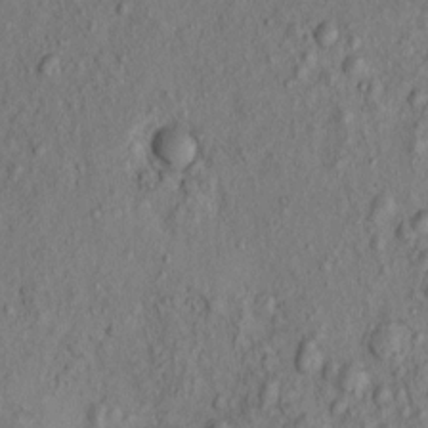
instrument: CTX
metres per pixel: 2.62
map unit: eHh
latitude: -1.2565
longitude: 18.5196
